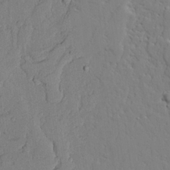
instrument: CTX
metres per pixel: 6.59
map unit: lAvf
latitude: 23.2537
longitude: -109.7260
